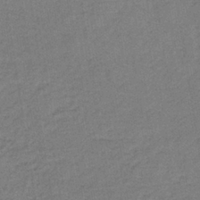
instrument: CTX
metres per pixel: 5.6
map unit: lHb
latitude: -38.7085
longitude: 60.2173
